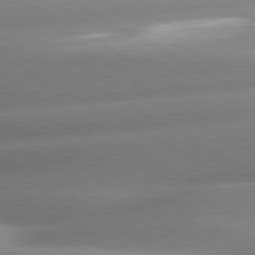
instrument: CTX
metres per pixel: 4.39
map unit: lApd
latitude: 80.1200
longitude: -158.3656
